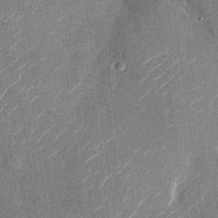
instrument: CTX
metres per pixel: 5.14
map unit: Nhu
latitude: -28.4818
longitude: -72.5924
